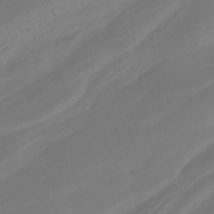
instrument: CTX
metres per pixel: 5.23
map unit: HNhu
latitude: -42.1038
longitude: 104.9164
